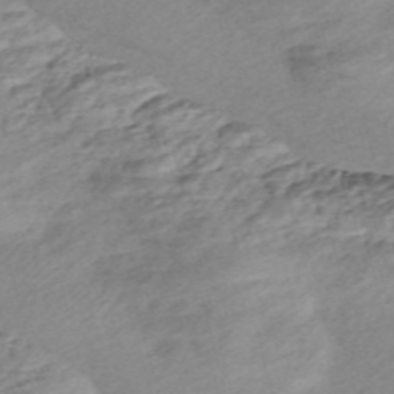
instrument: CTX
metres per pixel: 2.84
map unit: Nve
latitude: -57.9178
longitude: 53.8422
